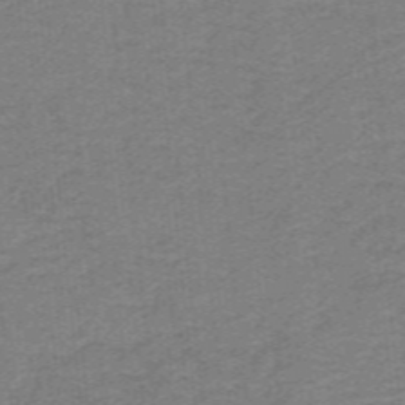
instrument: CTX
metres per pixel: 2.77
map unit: lHb
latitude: -41.2943
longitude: 54.0283
